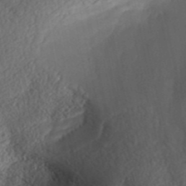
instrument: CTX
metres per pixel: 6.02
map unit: ANa
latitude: 37.0648
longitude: 18.1039
